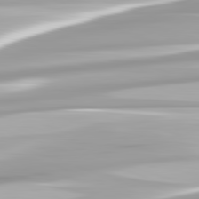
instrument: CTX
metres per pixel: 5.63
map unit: lApd
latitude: 82.5545
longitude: -139.5938
